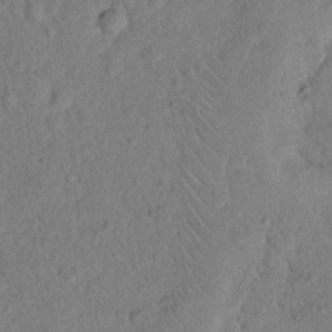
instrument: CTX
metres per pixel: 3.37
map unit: eHh
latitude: 18.8380
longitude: -62.5357
